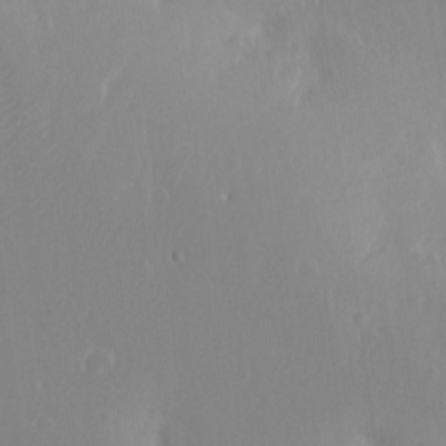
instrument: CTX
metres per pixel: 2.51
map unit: Nhu
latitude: -11.4643
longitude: -37.6883
